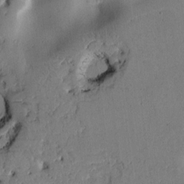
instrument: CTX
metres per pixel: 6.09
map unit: Htu
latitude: -0.7086
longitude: 170.1606
